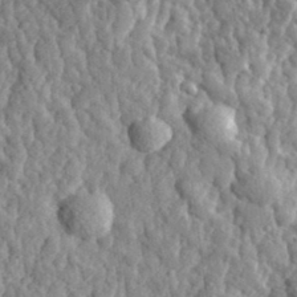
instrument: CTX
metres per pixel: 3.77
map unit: eHh
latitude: 34.6679
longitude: -80.3089
